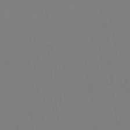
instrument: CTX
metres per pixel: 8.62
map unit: eHb
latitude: -49.5399
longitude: 67.7478
